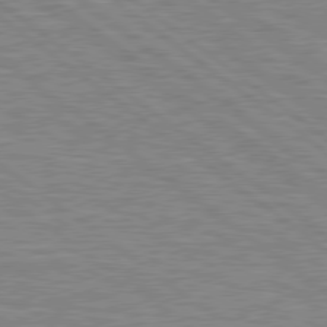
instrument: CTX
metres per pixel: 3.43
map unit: Hpe
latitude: 78.7435
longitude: -164.1389
